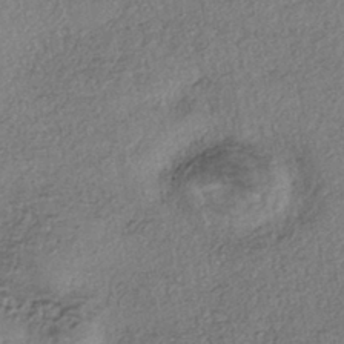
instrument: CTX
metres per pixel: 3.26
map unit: eHh
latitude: -42.3117
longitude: 120.2361
